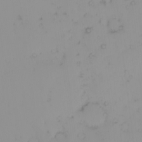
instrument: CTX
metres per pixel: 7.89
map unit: eHh
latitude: -1.0676
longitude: 19.8233
